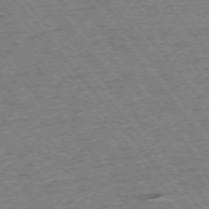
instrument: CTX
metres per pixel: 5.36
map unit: Ap
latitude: -75.2376
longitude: -81.3671
